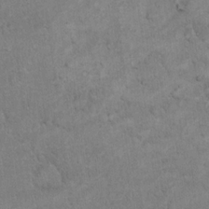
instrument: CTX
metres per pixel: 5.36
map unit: Hto
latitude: 18.5545
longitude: -61.1781
